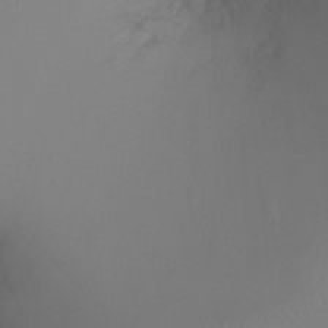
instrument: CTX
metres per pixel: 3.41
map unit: Ht
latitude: -5.6533
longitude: -27.1214
